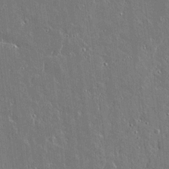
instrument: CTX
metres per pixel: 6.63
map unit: lAvf
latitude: 14.5924
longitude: -128.8191
